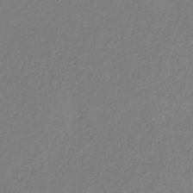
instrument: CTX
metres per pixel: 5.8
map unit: HNb
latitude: -34.3495
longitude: 55.2376
